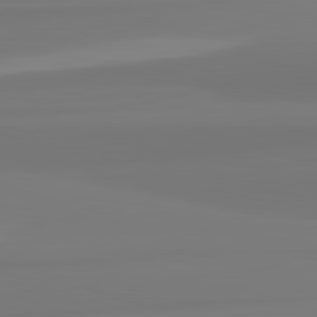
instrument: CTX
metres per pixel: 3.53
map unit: lApd
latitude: 82.6112
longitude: 172.1983
